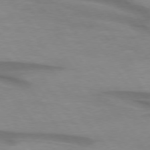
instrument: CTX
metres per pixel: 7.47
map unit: lApd
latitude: 74.5168
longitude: -59.3482
